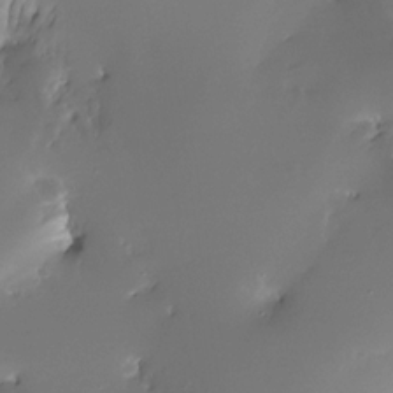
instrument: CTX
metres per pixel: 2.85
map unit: Nhe
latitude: -32.9164
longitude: -117.7072
